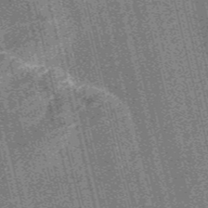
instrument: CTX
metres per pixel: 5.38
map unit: Nve
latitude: -56.7085
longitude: 54.5007
